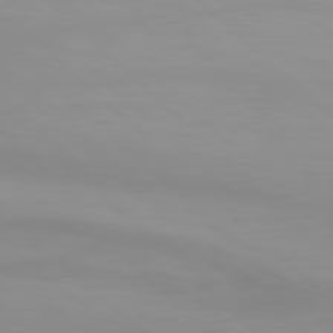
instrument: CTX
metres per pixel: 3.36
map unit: Hpe
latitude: 78.0255
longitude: -168.2145
